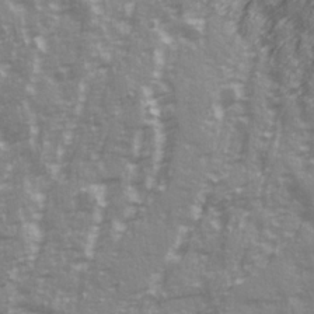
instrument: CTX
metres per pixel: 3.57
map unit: Ave
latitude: 22.1200
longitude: -132.5735
